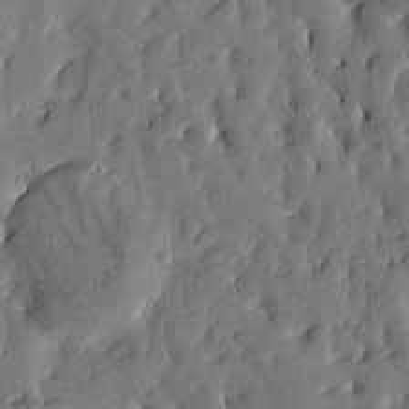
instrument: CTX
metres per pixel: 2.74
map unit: Htu
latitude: -3.1620
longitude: 175.0297
